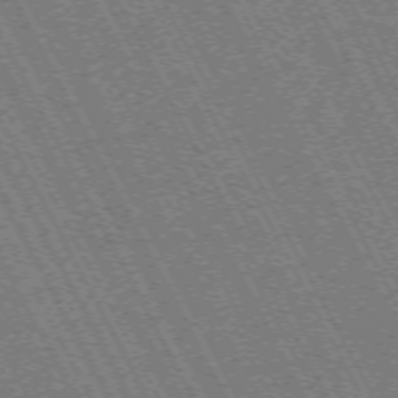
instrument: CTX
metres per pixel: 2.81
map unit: Hpe
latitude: -71.4077
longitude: 10.8975
